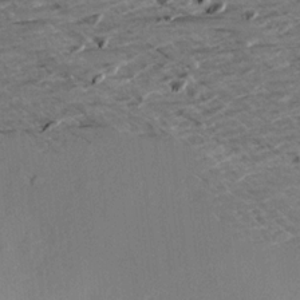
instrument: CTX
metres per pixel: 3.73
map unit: Aa
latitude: 9.6694
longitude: -140.0255
